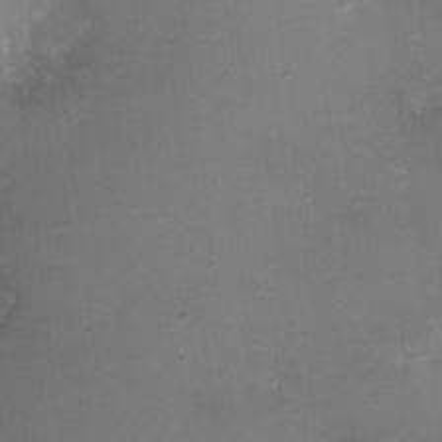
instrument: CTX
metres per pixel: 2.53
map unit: HNhu
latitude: 5.4237
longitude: 2.5573
